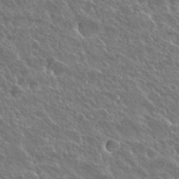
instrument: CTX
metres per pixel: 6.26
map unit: Hto
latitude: 27.4238
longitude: -39.2726
